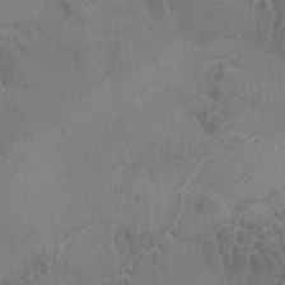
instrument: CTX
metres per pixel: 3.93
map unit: Ave
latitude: -8.3495
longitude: -122.1956
